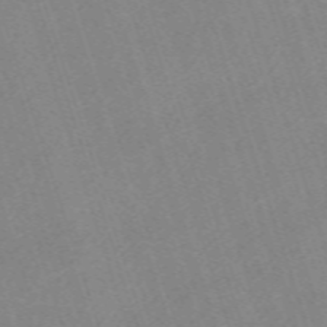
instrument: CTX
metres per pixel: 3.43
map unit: eHh
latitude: -63.2376
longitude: 50.0283
